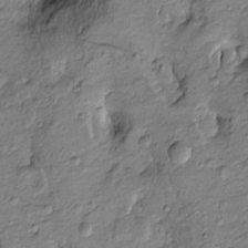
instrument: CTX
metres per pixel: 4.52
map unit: Htu
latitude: -8.7463
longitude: 177.5399
